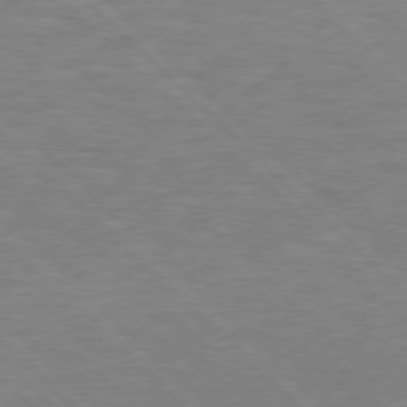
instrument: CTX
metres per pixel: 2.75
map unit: Hpe
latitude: 76.8947
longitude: -156.9135
